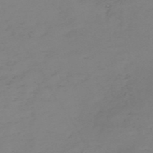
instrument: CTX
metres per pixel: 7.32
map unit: eHh
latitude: -54.8030
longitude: -91.5371
